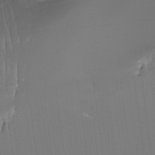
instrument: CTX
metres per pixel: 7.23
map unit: Ht
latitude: -15.1809
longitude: -42.1767
